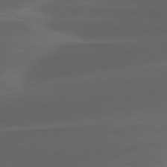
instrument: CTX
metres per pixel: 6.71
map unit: lApd
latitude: 78.7058
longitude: -49.2159
